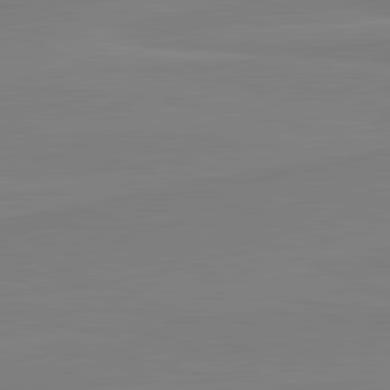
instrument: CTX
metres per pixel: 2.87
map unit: lApd
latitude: 81.8772
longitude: 165.4644
